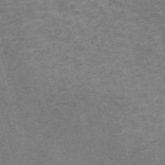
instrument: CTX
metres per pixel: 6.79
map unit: Nve
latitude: -59.2186
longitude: 63.7477
